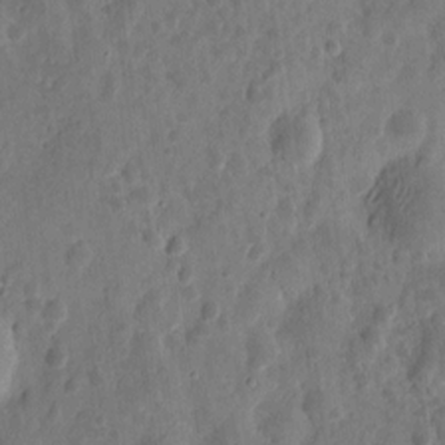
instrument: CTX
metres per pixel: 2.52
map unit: eHh
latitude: 9.3671
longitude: -74.0633
